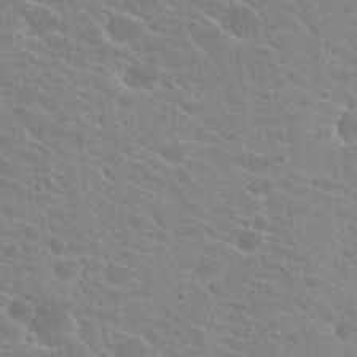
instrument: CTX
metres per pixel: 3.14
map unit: Hto
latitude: 24.2333
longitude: -40.6301
